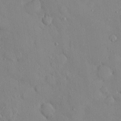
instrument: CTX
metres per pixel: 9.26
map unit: eHh
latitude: 0.0444
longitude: 16.0094
